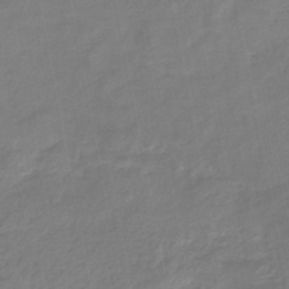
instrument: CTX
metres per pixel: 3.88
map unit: eHb
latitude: -37.9178
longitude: 76.6141
